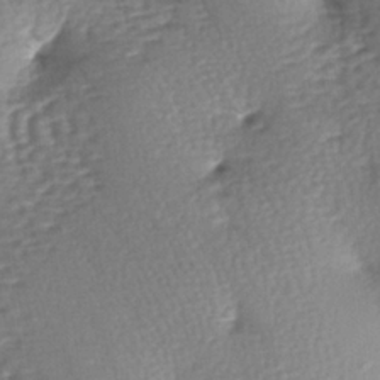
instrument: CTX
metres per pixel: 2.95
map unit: lAa
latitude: -7.1620
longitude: -126.2334
